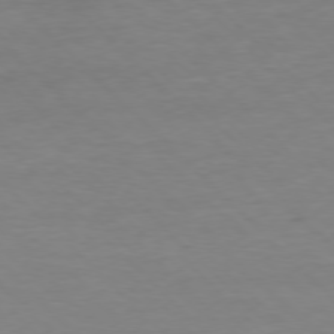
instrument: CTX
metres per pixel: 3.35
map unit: Ap
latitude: -77.8044
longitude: -82.6679
